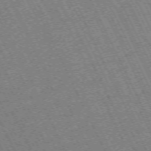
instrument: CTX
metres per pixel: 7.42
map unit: Hpe
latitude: -70.8219
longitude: 10.1039
